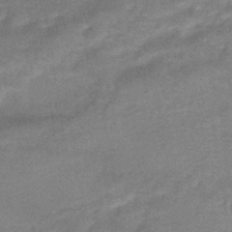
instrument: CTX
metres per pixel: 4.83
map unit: HNhu
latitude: -46.1794
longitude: 90.8219
